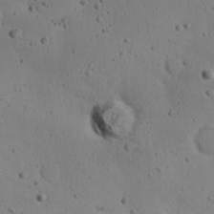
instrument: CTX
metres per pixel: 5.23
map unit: Nhu
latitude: 23.1403
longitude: -72.4034
